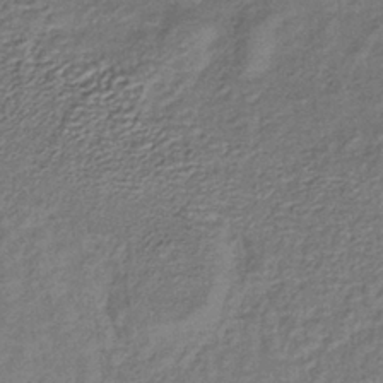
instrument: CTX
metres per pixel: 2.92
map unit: lHb
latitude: -35.3510
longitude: 66.2550
